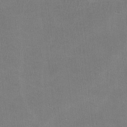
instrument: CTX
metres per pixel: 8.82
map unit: lHvf
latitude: -11.7856
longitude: -101.7072
